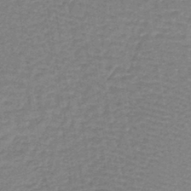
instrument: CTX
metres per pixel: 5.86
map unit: lHb
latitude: -40.1606
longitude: 63.0864
